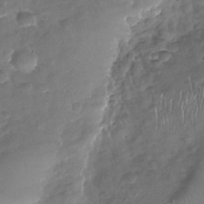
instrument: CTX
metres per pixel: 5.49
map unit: Nhu
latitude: -30.0850
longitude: -60.6679
